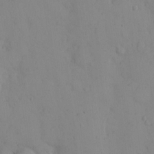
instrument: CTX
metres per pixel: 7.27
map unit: eHh
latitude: 12.2901
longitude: -61.4804
